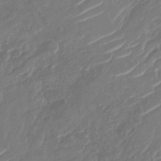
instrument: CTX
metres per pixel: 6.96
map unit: Nhu
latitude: -29.5777
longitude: -71.8205
